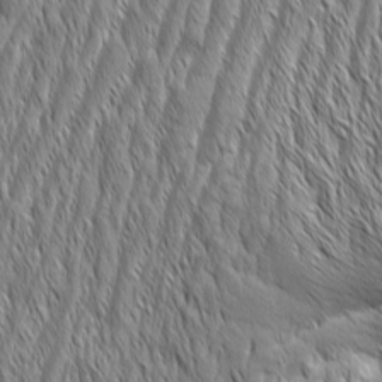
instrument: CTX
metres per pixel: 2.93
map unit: Aa
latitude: 7.4615
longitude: -130.1200
